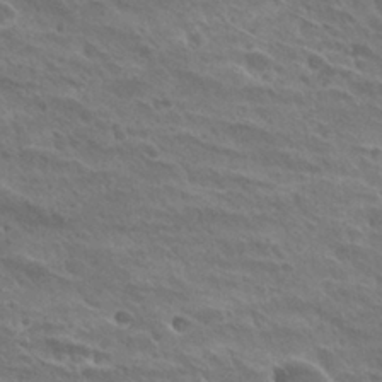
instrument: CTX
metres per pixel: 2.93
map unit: Hto
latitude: 28.3467
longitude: -39.9528
